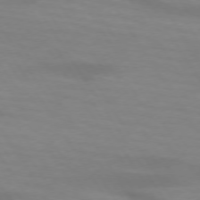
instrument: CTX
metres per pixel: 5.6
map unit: lApd
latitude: 73.6505
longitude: -53.6694
